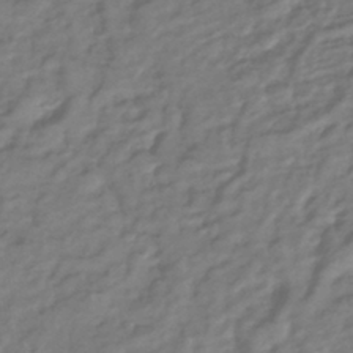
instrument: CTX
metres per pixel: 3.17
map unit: lHb
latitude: -41.3887
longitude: 75.7289
